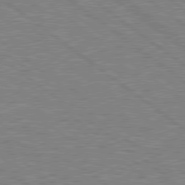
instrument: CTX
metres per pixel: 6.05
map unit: Hpe
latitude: 78.8002
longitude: -171.2159
